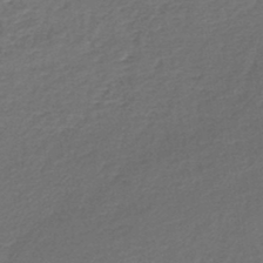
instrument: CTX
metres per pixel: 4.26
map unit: lHb
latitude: -44.9542
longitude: 59.2375
